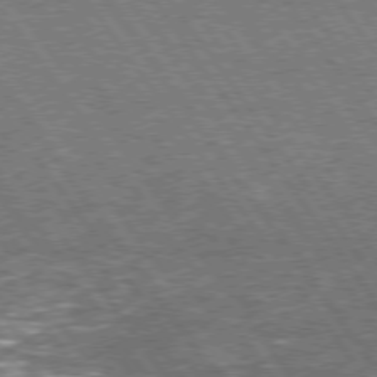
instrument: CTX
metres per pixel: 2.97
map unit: Hpe
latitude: 74.7435
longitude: -151.1214
